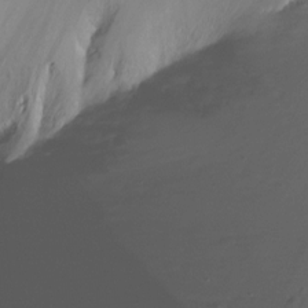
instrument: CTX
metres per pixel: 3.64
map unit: Ht
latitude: -9.9745
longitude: -39.9150
